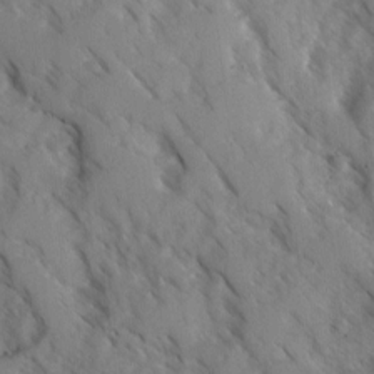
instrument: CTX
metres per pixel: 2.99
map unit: Ave
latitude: -0.8408
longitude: -111.2159
